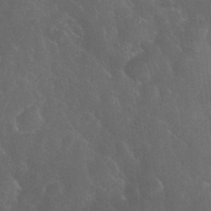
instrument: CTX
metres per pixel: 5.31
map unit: Nhu
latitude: 27.6127
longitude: -65.7827
